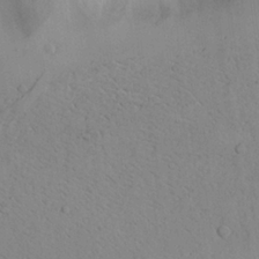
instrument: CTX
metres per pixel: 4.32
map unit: Aa
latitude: 24.7057
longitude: -129.0269
